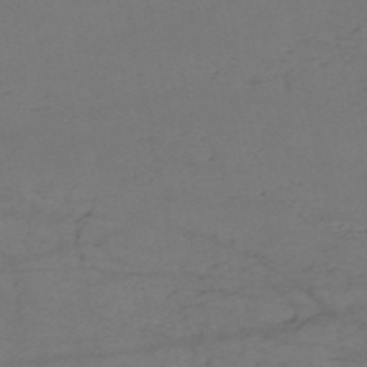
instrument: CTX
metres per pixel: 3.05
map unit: HNb
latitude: -52.9919
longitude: -51.7827
